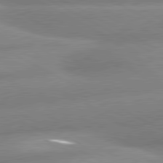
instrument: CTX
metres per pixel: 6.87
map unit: lApd
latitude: 80.9325
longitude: -163.6316
